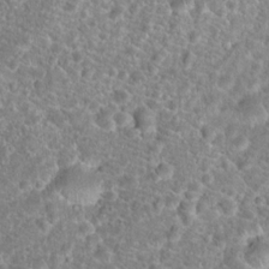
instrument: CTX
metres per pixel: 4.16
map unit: Hto
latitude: 18.1955
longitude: -41.0269
